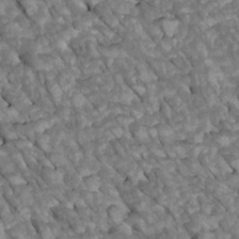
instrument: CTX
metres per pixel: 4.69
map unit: Htu
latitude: 1.6316
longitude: 144.4251
